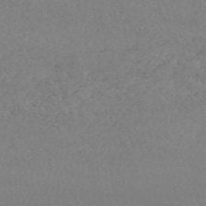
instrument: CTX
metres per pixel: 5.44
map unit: HNb
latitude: -54.2362
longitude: -34.0444
